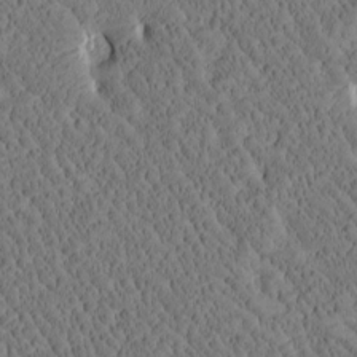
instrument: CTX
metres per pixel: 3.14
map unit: Htu
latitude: -3.6532
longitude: 174.7463
